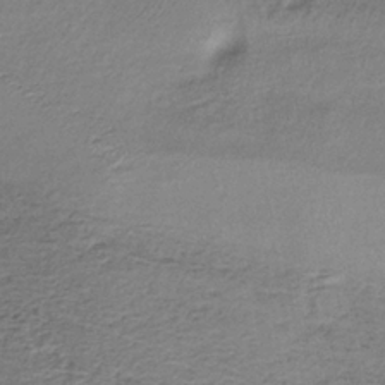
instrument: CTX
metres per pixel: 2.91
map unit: lHb
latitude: -35.2565
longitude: 63.5021
